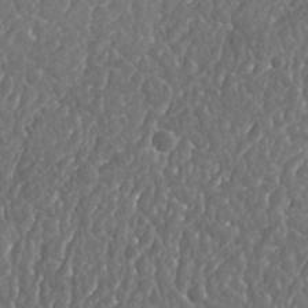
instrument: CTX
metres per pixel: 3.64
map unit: Nhu
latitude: 25.9528
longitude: -56.5923
